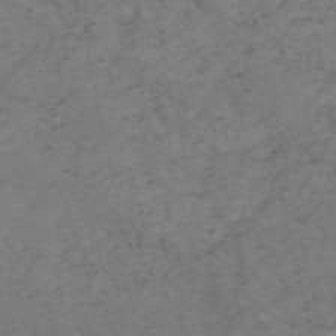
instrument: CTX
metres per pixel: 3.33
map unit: HNb
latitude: -54.8219
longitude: -47.7261
